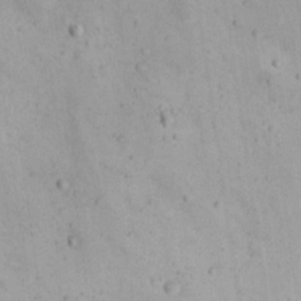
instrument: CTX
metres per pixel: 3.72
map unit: Nhu
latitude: 21.9528
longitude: -71.1592
